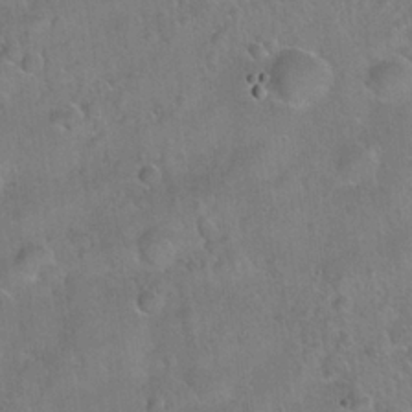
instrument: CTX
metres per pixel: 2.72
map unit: Hto
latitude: 22.4034
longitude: -52.0444
